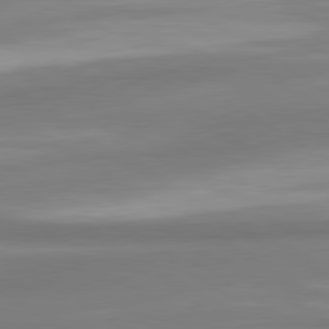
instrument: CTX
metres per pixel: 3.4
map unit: lApd
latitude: 80.4601
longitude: 175.4076
